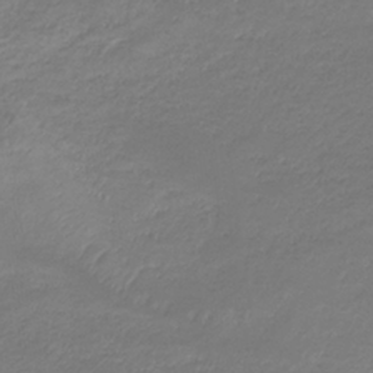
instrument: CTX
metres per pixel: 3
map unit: eHb
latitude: -33.4833
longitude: 70.2929
